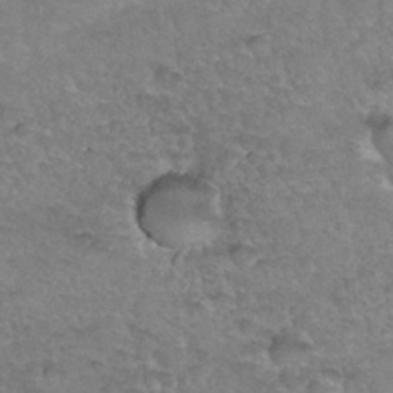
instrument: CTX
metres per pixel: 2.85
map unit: Hto
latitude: 34.7624
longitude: -46.5924
